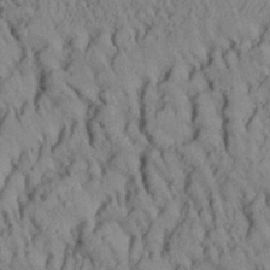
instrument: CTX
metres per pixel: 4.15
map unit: Aa
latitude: 29.2915
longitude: -137.4616
